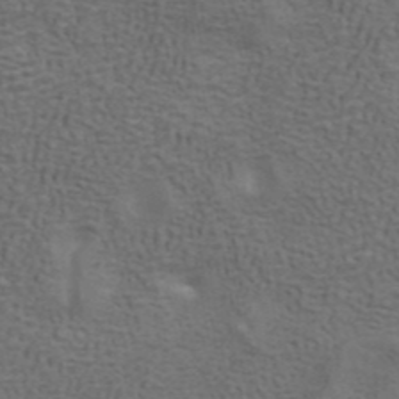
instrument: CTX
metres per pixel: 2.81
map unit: ANa
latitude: 42.3656
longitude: 14.2362
